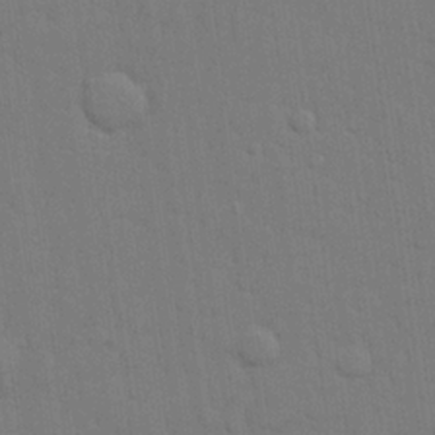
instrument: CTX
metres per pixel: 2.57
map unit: lHvf
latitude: 23.0647
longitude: 142.0850
